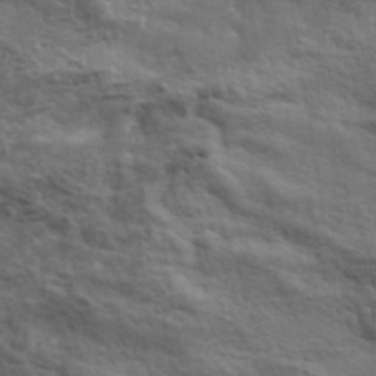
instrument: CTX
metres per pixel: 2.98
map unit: lHvf
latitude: 38.4979
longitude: -89.1026
